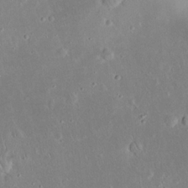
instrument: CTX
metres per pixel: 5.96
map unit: Nhu
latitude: 23.7261
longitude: -70.9891
